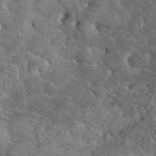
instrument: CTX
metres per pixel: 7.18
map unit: eHh
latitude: 34.2711
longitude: -65.9339
